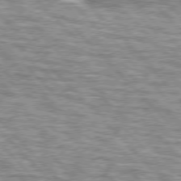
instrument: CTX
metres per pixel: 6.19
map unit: lApd
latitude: 76.4034
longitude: -83.4237
